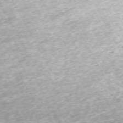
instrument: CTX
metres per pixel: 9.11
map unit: Hpe
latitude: -70.6330
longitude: 13.5588
